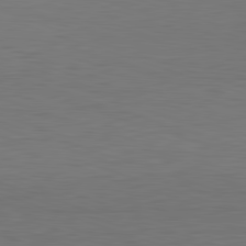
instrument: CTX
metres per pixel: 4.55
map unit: Hpe
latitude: -82.5574
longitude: 10.9353
